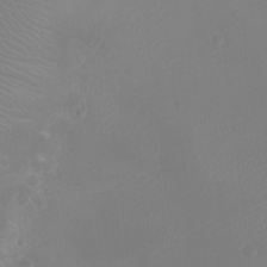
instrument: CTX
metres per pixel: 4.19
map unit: Ht
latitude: -2.3684
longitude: -19.2159
